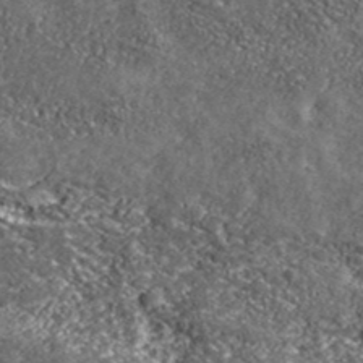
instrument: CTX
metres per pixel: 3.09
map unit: eHh
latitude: 42.6113
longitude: -90.4601
